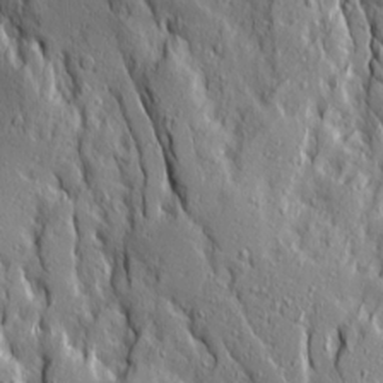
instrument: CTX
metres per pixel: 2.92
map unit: Ave
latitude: 14.6113
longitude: -130.5357
